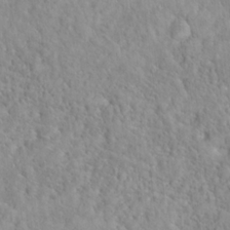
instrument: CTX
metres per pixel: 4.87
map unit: Hto
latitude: 16.3278
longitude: -42.0444
